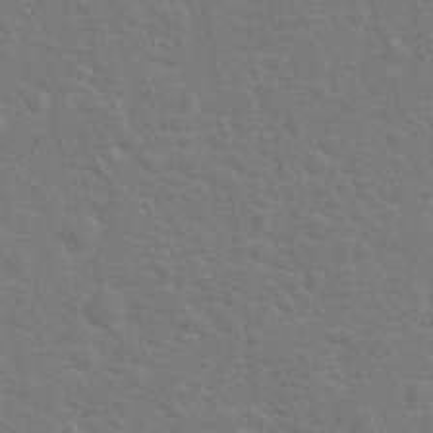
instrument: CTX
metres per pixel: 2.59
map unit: Hto
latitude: 17.1592
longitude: -41.2159
